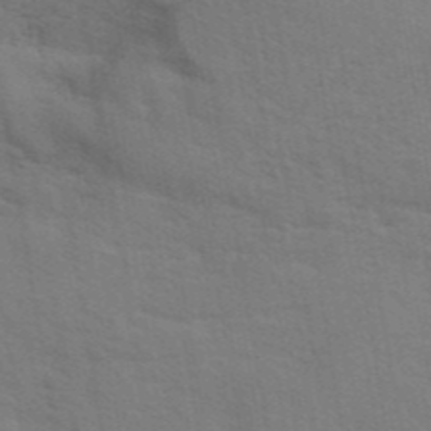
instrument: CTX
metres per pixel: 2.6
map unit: eAb
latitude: 42.6113
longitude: 107.9745
